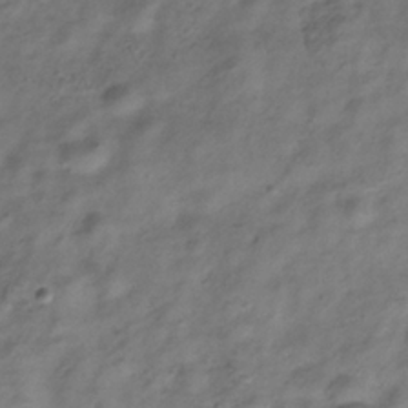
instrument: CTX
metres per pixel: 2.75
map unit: Hve
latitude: -33.0487
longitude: 89.0675
